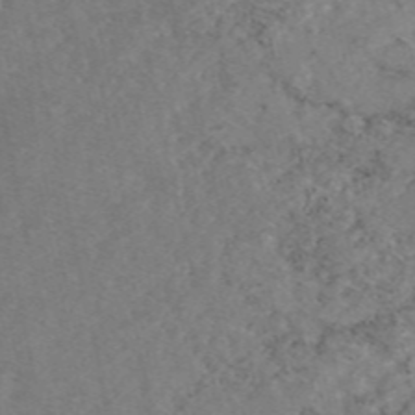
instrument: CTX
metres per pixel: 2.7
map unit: eAb
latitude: 47.5371
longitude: 112.8786
